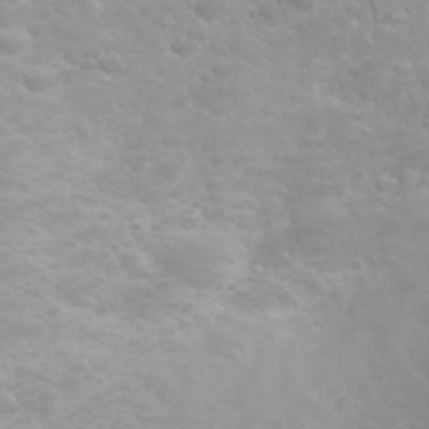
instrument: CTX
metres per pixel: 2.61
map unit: eHh
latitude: 31.8773
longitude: -62.4412
